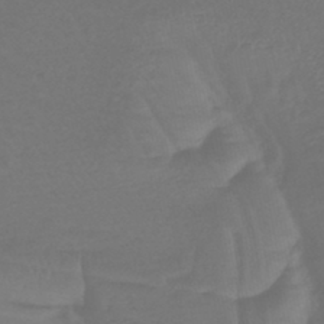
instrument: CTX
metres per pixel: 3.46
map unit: lHb
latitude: -43.7855
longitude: 78.2550
